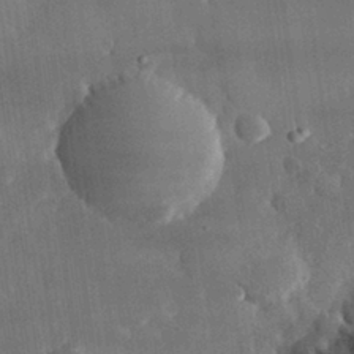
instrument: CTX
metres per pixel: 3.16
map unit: eHh
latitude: 29.7827
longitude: -79.9717
